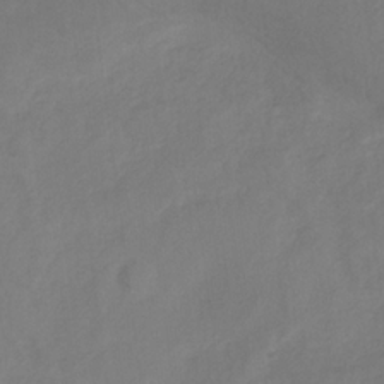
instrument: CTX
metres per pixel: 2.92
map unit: HNb
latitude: -30.9919
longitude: 64.0850
